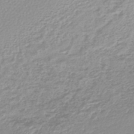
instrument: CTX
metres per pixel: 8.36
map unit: lHb
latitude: -44.1039
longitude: 72.6518
